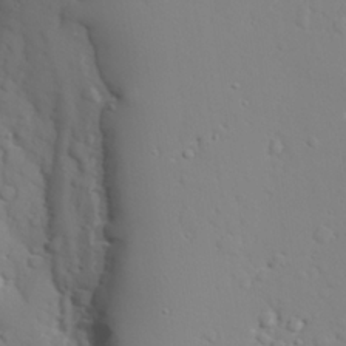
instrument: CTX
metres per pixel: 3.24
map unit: lAvf
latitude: 27.5749
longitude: -108.3467
